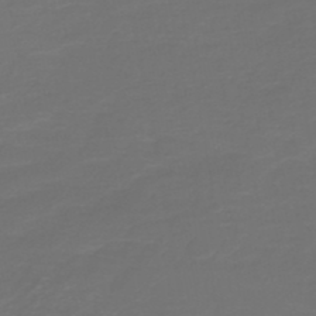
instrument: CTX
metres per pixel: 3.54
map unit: HNb
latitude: -47.3698
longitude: 53.8989
